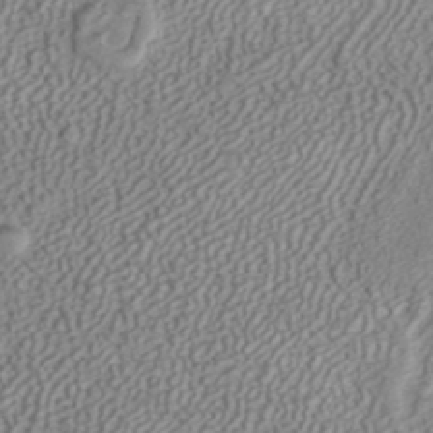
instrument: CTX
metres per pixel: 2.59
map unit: ANa
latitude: 38.2900
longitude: 20.6140
